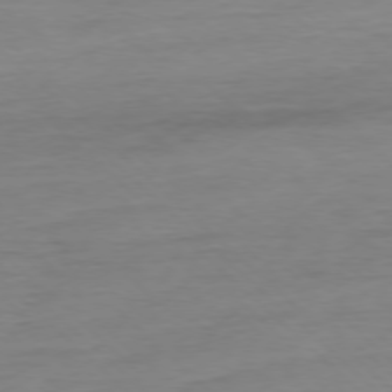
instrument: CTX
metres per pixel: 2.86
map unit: Ap
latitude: -77.6533
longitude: -81.3482
